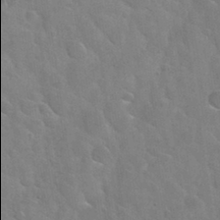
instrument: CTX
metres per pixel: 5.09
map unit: Nhu
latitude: 31.5371
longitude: -53.9906
